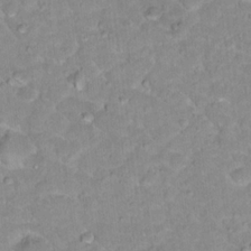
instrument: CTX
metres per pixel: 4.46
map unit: Hto
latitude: 17.6505
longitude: -35.5560
